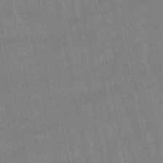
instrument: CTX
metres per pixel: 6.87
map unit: lHb
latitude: -48.5385
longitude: 74.7275
